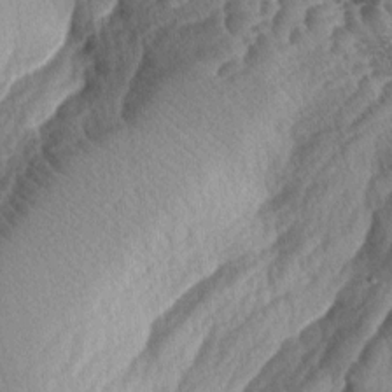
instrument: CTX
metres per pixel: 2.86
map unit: lAa
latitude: -4.1794
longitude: -127.2537
